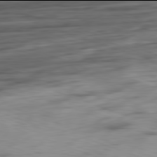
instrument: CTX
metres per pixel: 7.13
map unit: Ap
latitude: -82.0094
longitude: -78.2901
